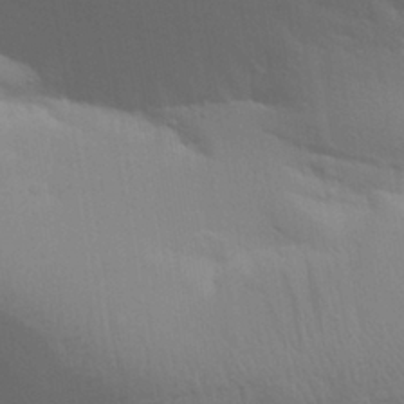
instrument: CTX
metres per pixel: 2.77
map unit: Aa
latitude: 31.0837
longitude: -135.4615
